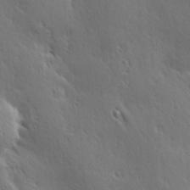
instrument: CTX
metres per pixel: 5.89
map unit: Hve
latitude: 23.7450
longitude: -96.8569
